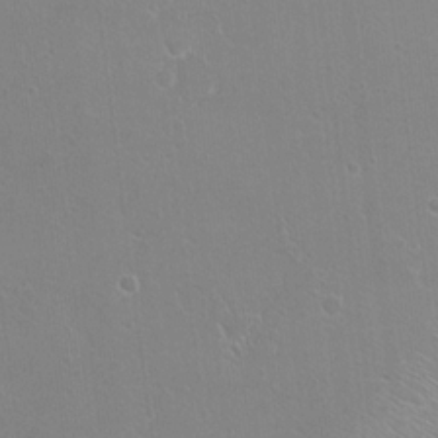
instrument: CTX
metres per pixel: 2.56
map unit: Hto
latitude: 18.3278
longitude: -36.2901
